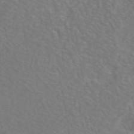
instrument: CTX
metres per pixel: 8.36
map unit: ANa
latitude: 44.7624
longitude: 30.4251
